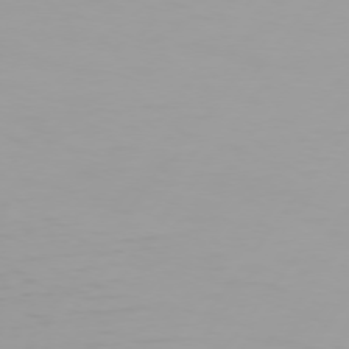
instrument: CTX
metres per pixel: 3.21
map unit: Hpe
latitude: 74.3467
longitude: -129.7638
